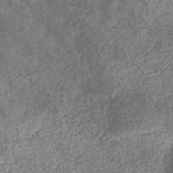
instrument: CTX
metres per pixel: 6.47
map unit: eHb
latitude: -31.1242
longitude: 72.3873
